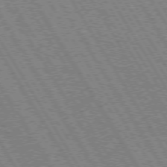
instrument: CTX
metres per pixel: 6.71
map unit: Hpe
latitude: 73.1593
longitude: -144.1200
